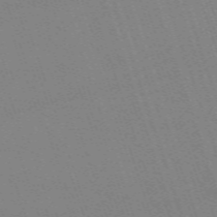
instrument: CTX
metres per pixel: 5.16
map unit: eHh
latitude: -64.1039
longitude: 51.3699
